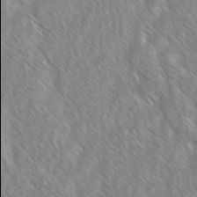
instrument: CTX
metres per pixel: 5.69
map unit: lAvf
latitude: -2.2928
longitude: -113.9906
